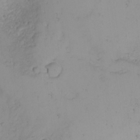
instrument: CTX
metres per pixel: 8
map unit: Nhu
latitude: -4.8408
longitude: -81.0836
